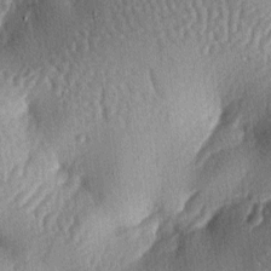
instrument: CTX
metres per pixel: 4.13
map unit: lAa
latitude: -6.3873
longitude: -127.2159
